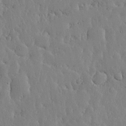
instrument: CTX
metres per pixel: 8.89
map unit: lHvf
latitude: 17.0647
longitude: -115.7638
